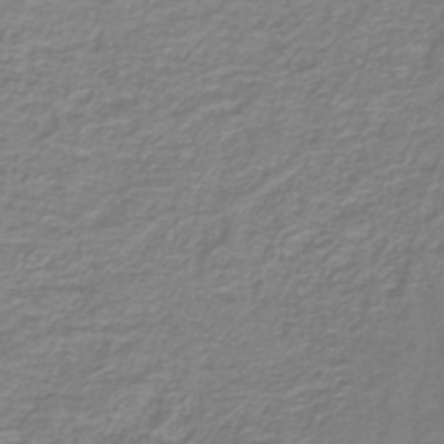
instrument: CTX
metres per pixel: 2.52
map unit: lHb
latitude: -41.1998
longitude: 52.4440
